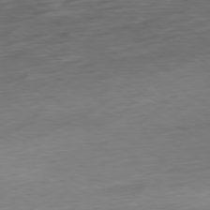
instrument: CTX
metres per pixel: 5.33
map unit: Ap
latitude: -79.4832
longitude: -57.4426
